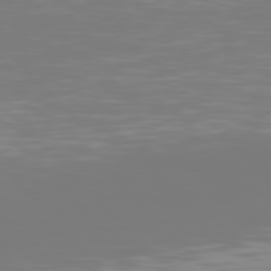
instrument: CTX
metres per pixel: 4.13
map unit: Hpe
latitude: 77.2159
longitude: -175.8583
